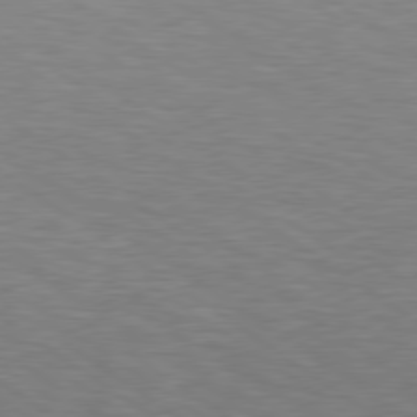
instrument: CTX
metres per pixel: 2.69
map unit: Hpe
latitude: 78.1011
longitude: 179.7288
